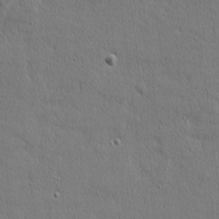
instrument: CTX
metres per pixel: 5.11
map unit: Nhu
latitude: 1.3481
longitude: -77.8961
